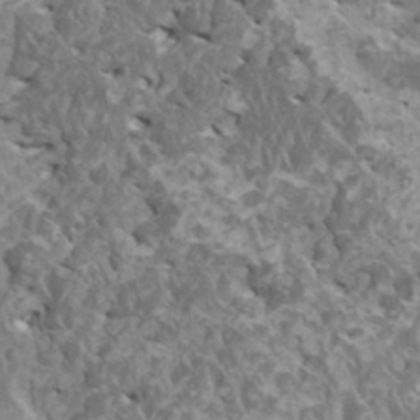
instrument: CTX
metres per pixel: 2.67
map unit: HNhu
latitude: 0.0444
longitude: 4.1983
